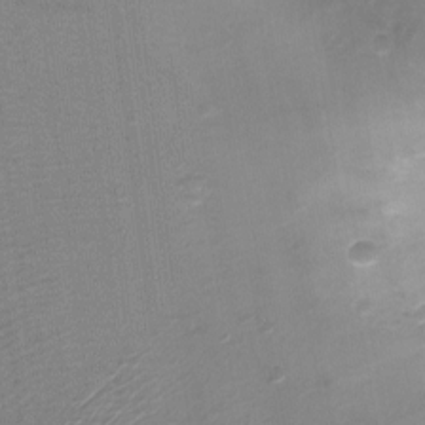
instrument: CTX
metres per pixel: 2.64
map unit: Ht
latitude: -2.0472
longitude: -16.9514
